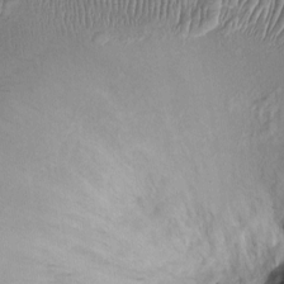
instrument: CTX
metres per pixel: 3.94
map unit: Ht
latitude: -2.1416
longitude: -14.4790
